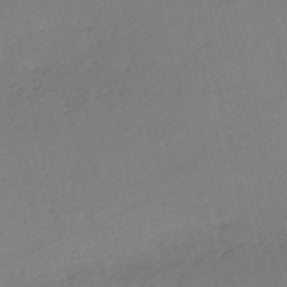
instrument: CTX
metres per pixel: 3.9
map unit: HNb
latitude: -54.5385
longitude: -41.7638
